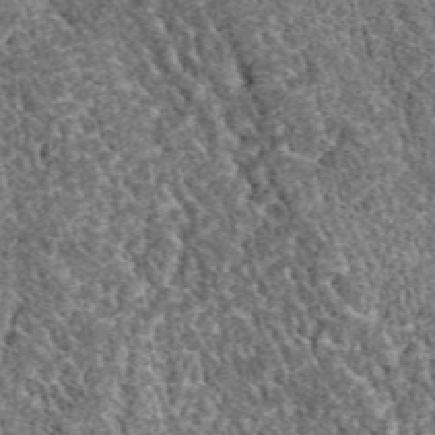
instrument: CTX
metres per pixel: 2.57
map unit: eAb
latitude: 38.4223
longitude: 110.1795
